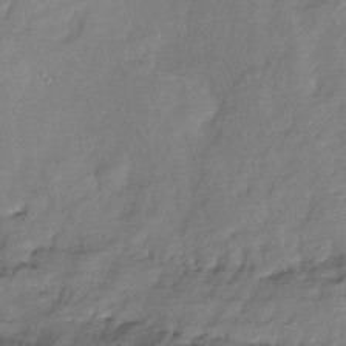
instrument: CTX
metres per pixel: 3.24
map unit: Ht
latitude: -14.4440
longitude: -52.7246
